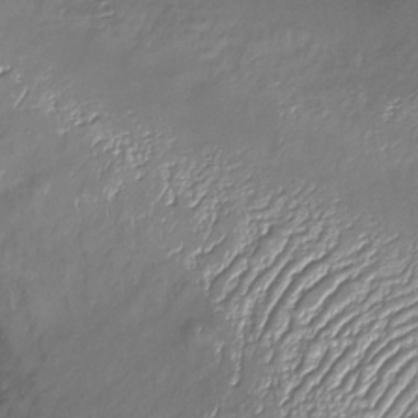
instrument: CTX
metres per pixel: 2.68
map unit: Nhu
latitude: -26.6140
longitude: -57.1214
